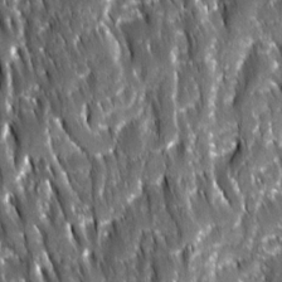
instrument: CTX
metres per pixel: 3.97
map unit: Ave
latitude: 15.6127
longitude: -133.2915
